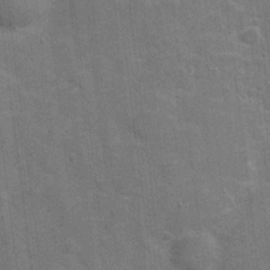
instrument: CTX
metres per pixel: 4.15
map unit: Hve
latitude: 18.8569
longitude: 151.9178
